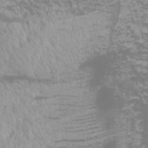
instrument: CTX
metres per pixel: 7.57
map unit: Htu
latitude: -6.8219
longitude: -74.2334
